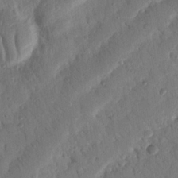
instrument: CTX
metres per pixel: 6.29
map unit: Nhu
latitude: 19.2537
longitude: -78.4034
